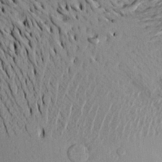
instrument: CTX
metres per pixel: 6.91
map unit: Aa
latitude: 20.8191
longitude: -147.9151
